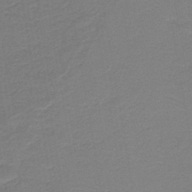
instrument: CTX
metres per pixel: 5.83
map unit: HNb
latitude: -43.5210
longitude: 49.5399
